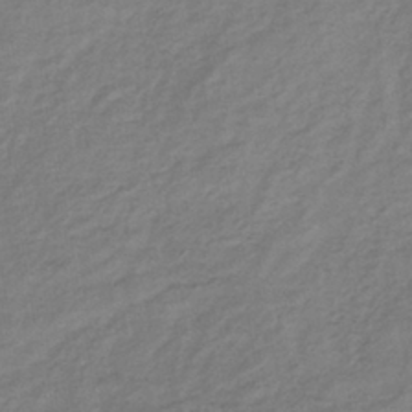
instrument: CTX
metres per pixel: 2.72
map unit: lHb
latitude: -39.0864
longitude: 71.6911
